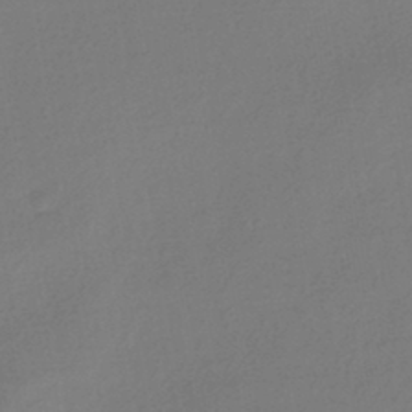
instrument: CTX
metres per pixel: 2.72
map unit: HNhu
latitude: -43.0297
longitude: 89.6911
